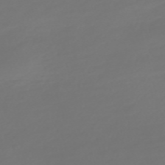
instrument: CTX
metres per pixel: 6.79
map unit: Nve
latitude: -59.0675
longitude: 57.7666
